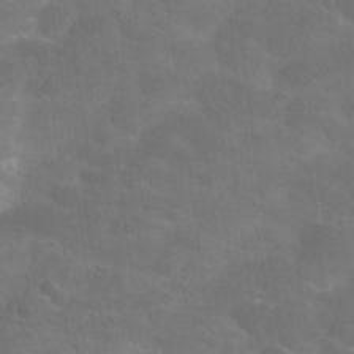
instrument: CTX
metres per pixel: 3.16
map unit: Nhu
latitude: 27.2159
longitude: -55.6694
